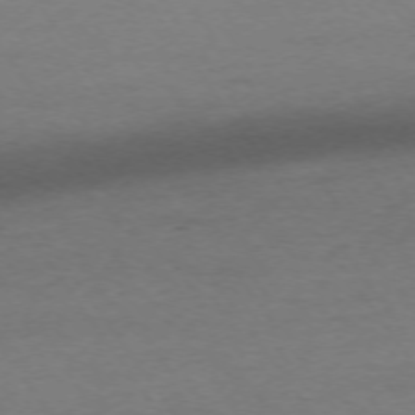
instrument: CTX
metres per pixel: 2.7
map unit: Ap
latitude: -74.2362
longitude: -79.7072
